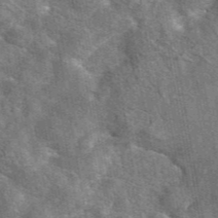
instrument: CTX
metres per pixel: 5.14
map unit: eAb
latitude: 45.5371
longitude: 121.1242
